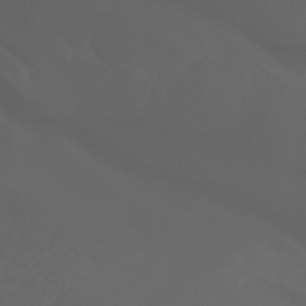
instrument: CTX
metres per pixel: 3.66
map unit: Aa
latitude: -7.4832
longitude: -79.2537
